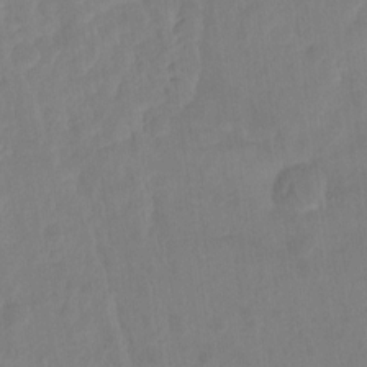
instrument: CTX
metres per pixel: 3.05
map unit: Ht
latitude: -14.0472
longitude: -57.8394
